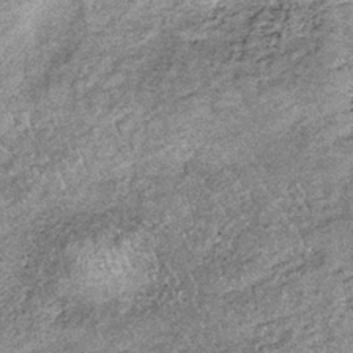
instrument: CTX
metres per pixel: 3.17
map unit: lHb
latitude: -36.7463
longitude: 66.8219
